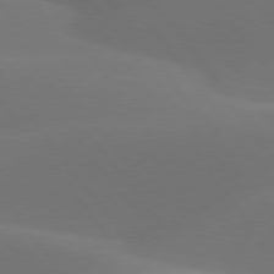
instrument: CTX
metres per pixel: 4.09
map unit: lApd
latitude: 77.7638
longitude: -52.1389
